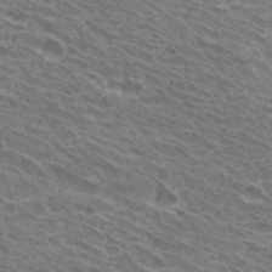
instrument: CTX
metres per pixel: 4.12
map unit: Hto
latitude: 31.4427
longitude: -42.4979
